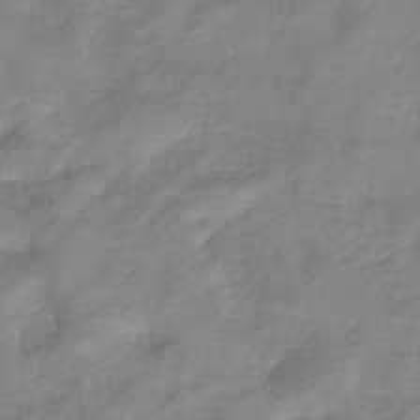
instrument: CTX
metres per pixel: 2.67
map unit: lHb
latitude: -34.1228
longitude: 72.4440
